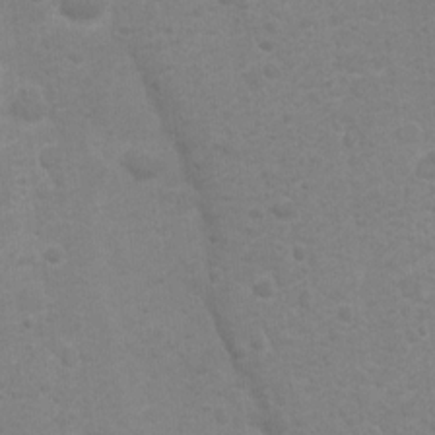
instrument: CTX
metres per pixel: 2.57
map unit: Nhu
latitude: 4.1767
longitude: -17.7261
